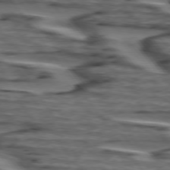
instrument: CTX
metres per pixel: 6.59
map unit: lApd
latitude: 75.4049
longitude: -71.7072
